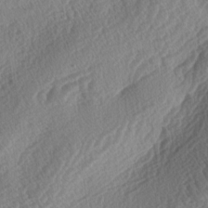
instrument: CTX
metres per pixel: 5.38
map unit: lAa
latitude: -3.0297
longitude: -128.0822
